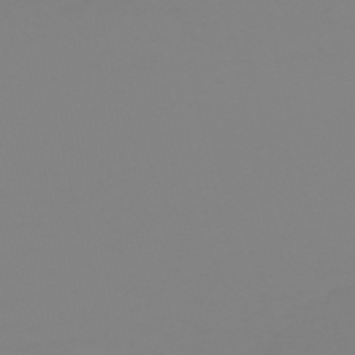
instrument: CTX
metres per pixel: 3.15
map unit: HNb
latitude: -54.1039
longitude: -50.6112
